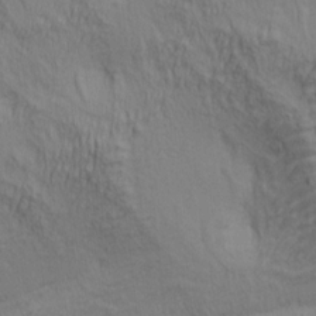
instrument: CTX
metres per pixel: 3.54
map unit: lAa
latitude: 4.9892
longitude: -115.5182
